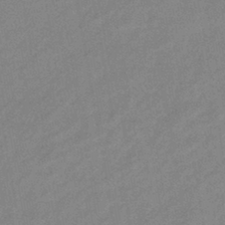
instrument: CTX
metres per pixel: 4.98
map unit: eHb
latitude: -40.8597
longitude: 82.4440
